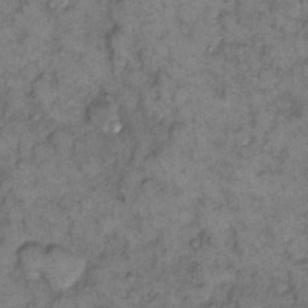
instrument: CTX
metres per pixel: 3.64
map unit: eHh
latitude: 11.7450
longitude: -63.1592
